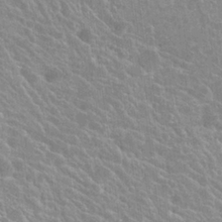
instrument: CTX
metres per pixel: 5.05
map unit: Hto
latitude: 23.4993
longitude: -40.5545
